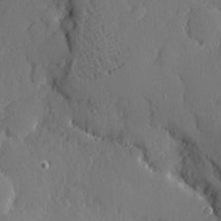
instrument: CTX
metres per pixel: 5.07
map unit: eHh
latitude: 4.8191
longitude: -75.1592
